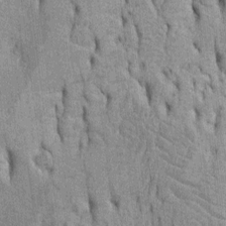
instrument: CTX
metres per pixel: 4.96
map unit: Htu
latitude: -5.3509
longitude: 152.5573
